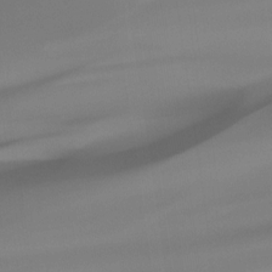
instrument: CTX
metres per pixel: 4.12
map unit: Ht
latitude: -15.0109
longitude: -51.7449
